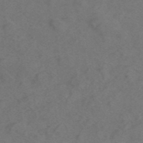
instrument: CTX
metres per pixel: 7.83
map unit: ANa
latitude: 43.9339
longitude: 27.2942
